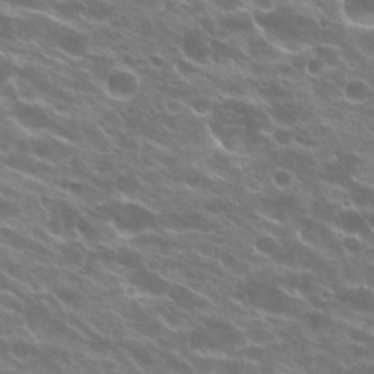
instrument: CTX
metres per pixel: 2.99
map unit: Hto
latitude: 23.6505
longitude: -37.4238
